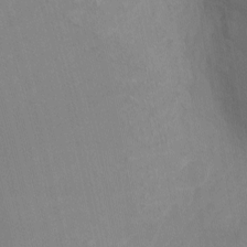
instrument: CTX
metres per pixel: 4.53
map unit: Nhu
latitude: -8.7841
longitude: -85.0648
